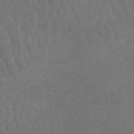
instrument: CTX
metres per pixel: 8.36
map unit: lHb
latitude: -42.8408
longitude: 66.3684
